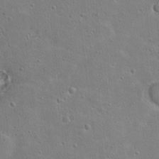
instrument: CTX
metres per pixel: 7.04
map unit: Hto
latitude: 15.9717
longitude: -37.7261
